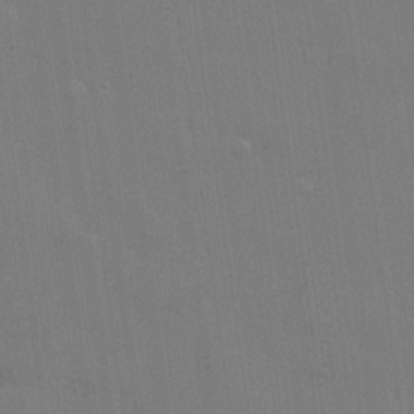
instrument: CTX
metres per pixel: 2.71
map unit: lHvf
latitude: 22.9514
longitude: 142.1038
